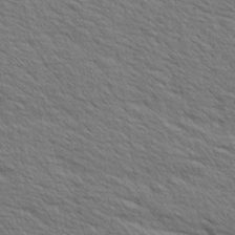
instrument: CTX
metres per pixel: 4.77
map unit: Aa
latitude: 6.6868
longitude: -136.9514
